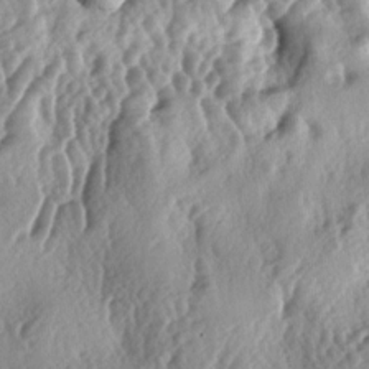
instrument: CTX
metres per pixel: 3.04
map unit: lAa
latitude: -5.0297
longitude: -124.7246
